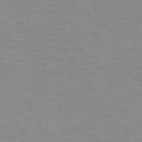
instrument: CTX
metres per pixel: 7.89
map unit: HNb
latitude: -47.1431
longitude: -40.9135
